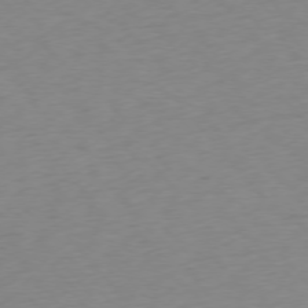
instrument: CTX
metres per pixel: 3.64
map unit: Ap
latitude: -76.1417
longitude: -64.2711
